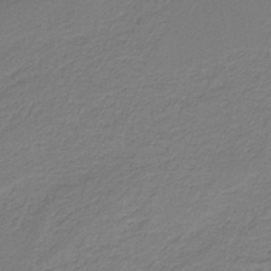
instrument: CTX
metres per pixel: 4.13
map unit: HNb
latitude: -38.3873
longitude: 53.4832
